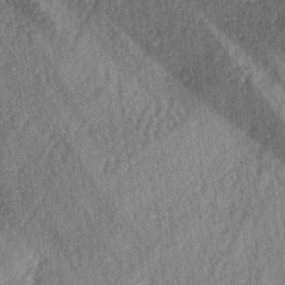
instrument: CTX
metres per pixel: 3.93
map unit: lAa
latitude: -5.2942
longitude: -126.4979
